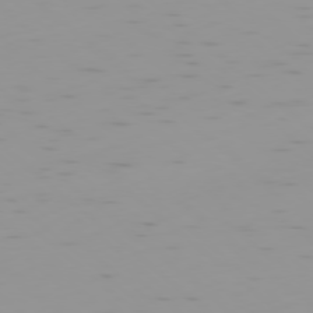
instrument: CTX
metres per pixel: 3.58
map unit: Ap
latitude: -78.4062
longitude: -64.1767
